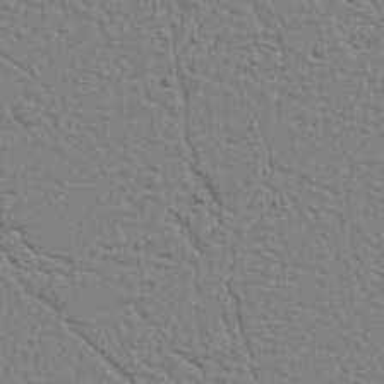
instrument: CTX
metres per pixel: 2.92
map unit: Nhu
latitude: 20.5168
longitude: -73.1215
